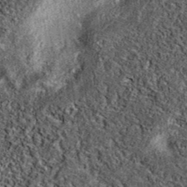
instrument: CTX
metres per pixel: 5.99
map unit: eAb
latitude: 38.4790
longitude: 106.9730
